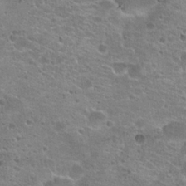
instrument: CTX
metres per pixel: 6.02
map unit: Hto
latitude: 21.4049
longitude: -42.2145
